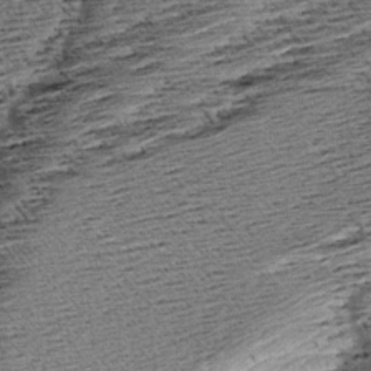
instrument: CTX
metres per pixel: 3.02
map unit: Aa
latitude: 8.3090
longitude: -138.3089
